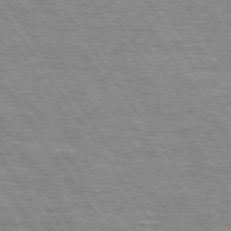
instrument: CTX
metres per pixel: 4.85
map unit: Hpe
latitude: 74.2900
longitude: -138.3845
